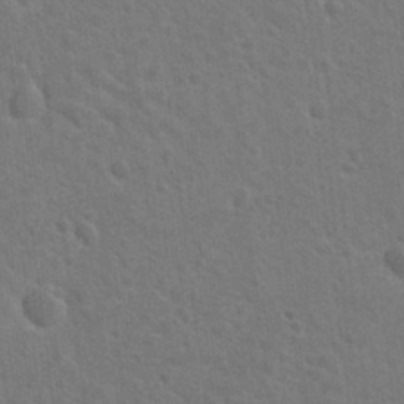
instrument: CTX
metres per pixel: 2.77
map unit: Hto
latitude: 22.7813
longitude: -47.8017
